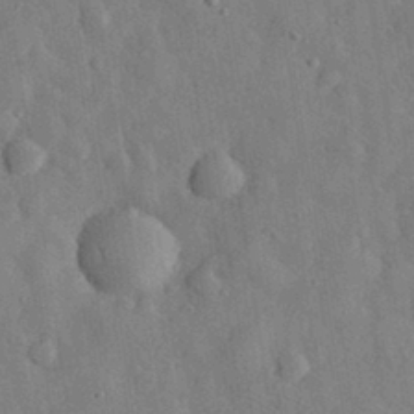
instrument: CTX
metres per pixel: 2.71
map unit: eHh
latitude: 30.6302
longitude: -77.7260
